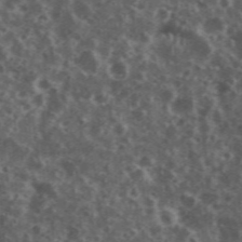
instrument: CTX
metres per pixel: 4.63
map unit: eHh
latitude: 34.8947
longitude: -59.8394
